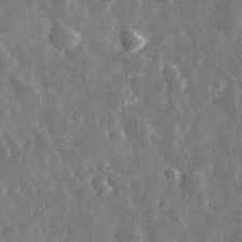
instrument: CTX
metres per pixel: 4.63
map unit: eHh
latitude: 31.5938
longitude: -71.6694
